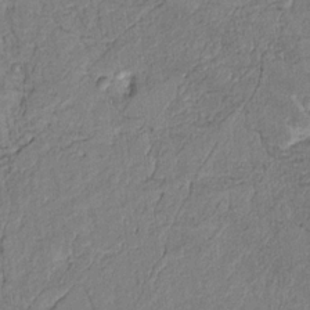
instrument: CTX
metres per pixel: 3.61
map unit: Htu
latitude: 4.2145
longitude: 151.8800
